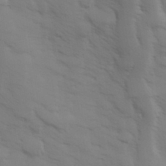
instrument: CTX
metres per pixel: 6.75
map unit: Hve
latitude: 33.0081
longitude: 150.2362
